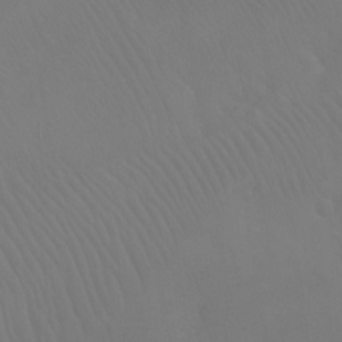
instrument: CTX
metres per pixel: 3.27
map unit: Ht
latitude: -8.7652
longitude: -38.3845
